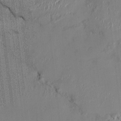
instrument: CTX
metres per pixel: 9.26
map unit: HNhu
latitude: 0.4979
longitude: -5.6316
